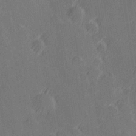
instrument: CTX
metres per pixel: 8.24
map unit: Hve
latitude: 27.3671
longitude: 145.3132
